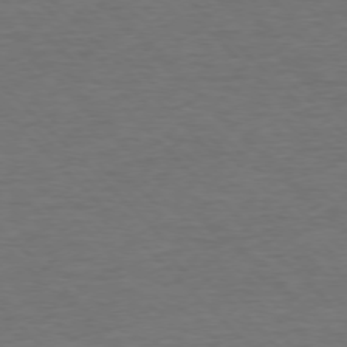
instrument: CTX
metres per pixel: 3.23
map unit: Ap
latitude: -76.8030
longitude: -94.4034
